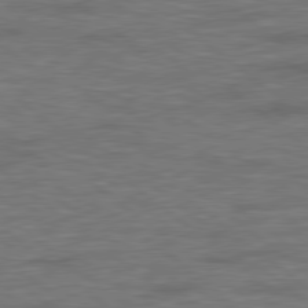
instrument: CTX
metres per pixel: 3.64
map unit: Hpe
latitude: 78.8002
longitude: 179.4643
